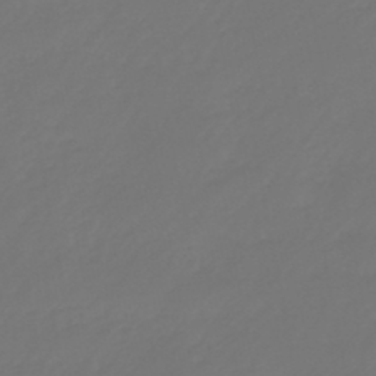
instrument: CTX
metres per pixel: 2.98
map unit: eHb
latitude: -46.6329
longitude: 84.9163
